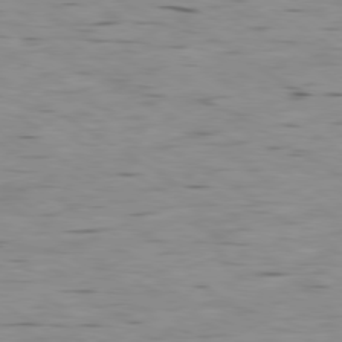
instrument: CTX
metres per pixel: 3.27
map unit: Ap
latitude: -80.1606
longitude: -101.1214
